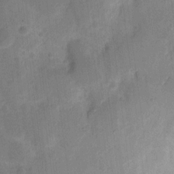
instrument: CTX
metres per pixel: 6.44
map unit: eHh
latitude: 8.8569
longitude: -65.6505
